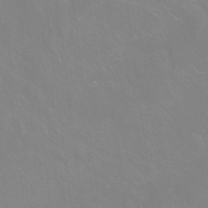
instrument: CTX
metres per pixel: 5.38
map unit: Ht
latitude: -8.6140
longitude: -34.1388
